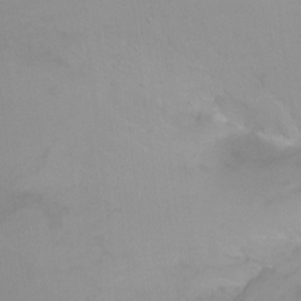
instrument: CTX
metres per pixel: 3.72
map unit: Ht
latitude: 1.7827
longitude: -36.2901
